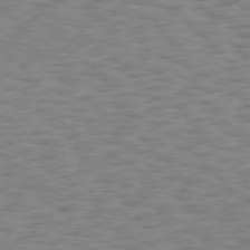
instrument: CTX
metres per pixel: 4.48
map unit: Hpe
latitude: 75.7261
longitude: -136.1011
